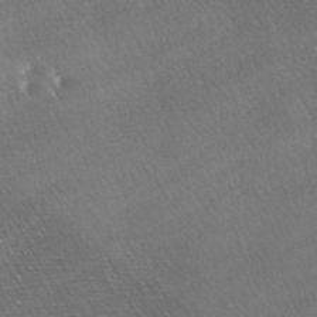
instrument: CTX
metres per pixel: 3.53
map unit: Ave
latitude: -6.8030
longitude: -122.8947
